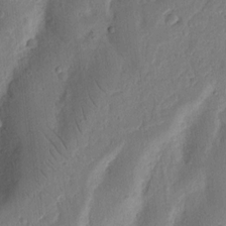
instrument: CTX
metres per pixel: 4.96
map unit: Ht
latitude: 12.1767
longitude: -75.2726
